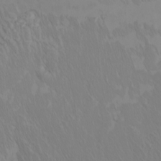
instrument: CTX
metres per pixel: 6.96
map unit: Htu
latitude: -6.8786
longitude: -70.3089
